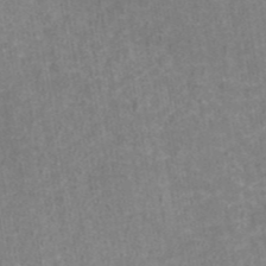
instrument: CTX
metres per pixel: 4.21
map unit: eAb
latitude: 44.7246
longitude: 106.2929
